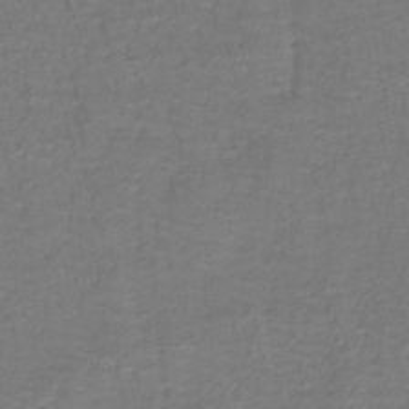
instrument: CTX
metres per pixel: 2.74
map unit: lHb
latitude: -43.0675
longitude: 57.3698
